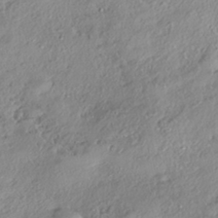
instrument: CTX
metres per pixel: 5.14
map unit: eHh
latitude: -41.5210
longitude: 121.7099
